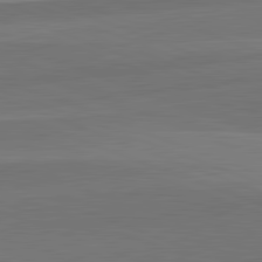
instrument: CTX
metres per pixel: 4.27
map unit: lApd
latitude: 82.4223
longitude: 137.1809
